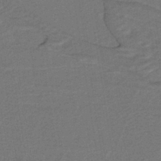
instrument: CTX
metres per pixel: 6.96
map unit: lHb
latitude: -39.8234
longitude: 54.9731
